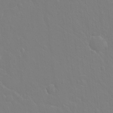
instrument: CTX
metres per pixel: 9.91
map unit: Hto
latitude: -3.5966
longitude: -35.2914
